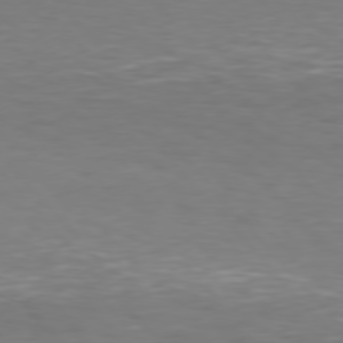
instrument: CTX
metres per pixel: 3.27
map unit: Hpe
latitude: 75.9906
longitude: -133.2537
